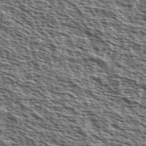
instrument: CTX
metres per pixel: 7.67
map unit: Ave
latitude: 38.5546
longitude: -110.9892
